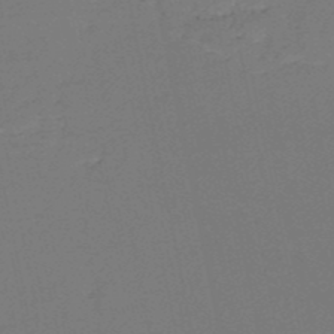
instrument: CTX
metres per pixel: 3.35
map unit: HNb
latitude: -50.5763
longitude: -47.9528
